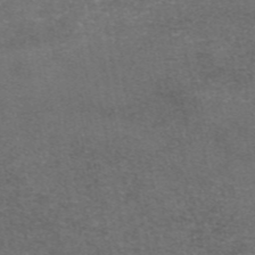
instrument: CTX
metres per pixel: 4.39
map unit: eAb
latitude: 47.2915
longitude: 104.2928
